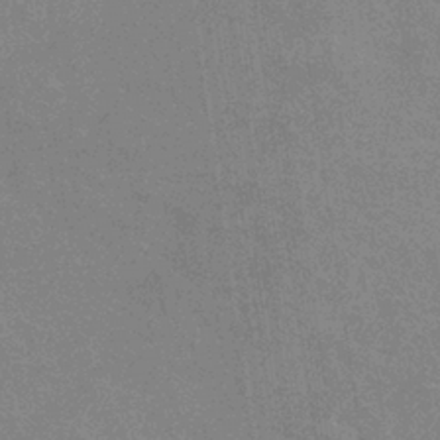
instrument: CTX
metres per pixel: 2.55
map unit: eHb
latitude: -36.6140
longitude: 76.5385
